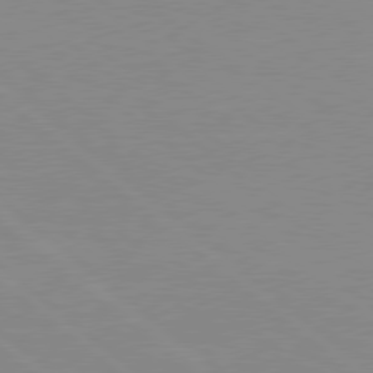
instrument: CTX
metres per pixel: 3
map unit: Hpe
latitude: 78.1767
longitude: -124.0822
